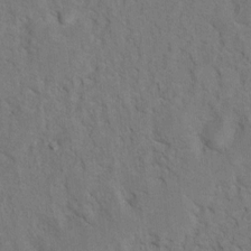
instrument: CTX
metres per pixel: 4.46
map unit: Hto
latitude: 7.4993
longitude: -37.3860
